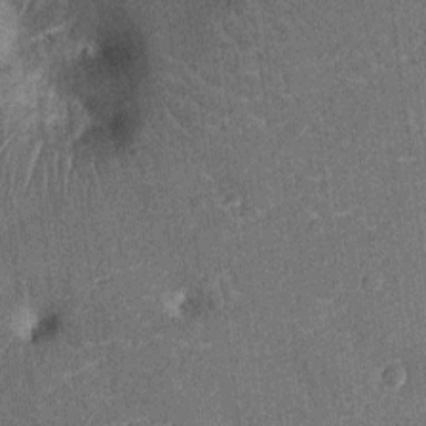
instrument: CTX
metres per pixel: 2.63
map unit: Nhu
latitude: -13.4643
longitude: -23.4615
